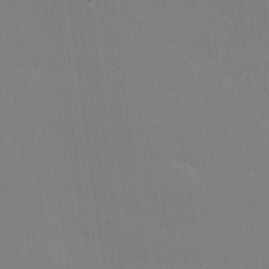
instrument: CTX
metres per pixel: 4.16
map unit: Hve
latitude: 25.2725
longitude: -92.5923
